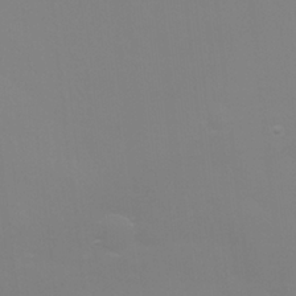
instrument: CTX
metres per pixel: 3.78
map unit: Nhu
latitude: 26.7813
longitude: -57.0080
